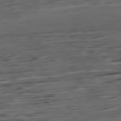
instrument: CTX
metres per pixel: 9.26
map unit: Ap
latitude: -81.5021
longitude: -88.4601
